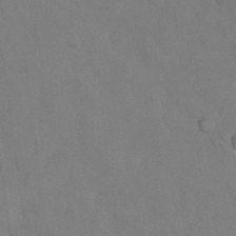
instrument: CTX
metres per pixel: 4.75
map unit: Nhu
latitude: 28.7246
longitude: -70.9891
